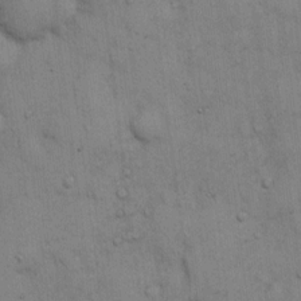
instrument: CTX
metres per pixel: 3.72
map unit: Hto
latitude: 12.9514
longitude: -60.3278
